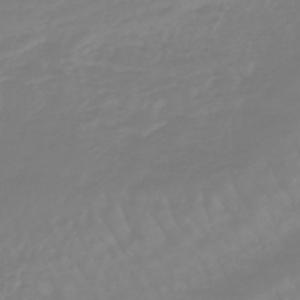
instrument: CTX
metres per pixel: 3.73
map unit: eHb
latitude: -45.6344
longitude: 82.5951
